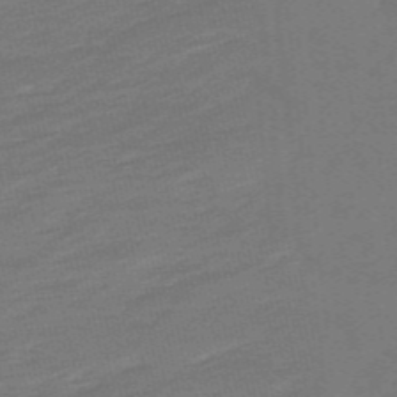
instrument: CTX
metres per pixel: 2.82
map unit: lHb
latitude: -49.4455
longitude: 83.2754
